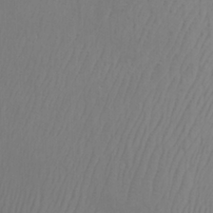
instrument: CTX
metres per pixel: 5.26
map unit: Htu
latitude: -3.9367
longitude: -72.7247
